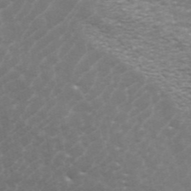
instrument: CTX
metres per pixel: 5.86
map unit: ANa
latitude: 44.5168
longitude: 28.9920
